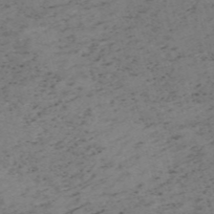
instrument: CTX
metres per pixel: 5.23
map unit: HNb
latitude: -55.2754
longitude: -47.2726
